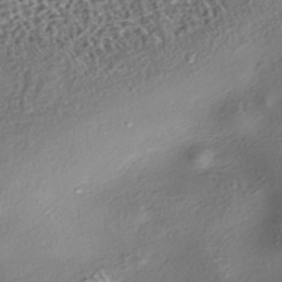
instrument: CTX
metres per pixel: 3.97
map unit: eHh
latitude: -42.8030
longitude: 121.9367
